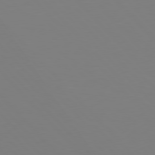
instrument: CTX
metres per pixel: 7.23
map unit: Hpe
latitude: 77.3859
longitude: -174.1956
